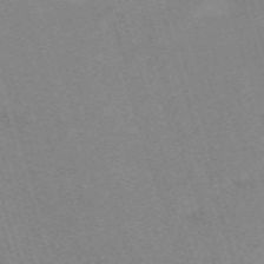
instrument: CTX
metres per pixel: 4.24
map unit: eHh
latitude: -62.5196
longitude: 49.4833
